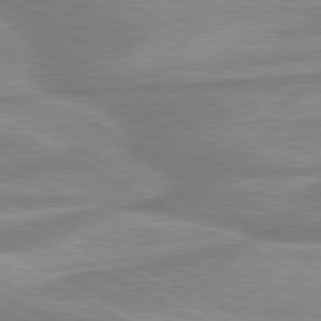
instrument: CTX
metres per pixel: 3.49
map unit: lApd
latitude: 80.3467
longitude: -174.4223
